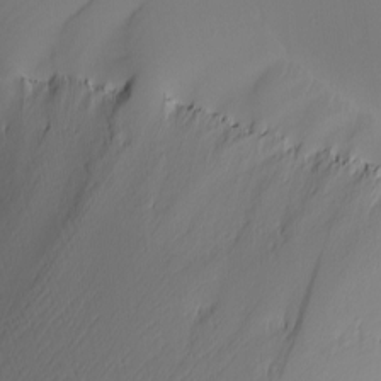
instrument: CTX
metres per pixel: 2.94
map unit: Nhu
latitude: -4.8975
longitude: -94.7435
